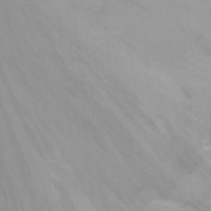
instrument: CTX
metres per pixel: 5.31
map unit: Nhu
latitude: -17.9745
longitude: -46.3468
